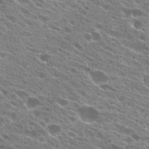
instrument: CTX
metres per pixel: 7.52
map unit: Hto
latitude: 24.2522
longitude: -41.4615
